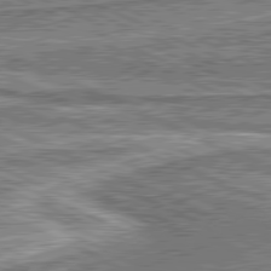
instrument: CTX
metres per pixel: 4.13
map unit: lApd
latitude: 81.1781
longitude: 168.8597
